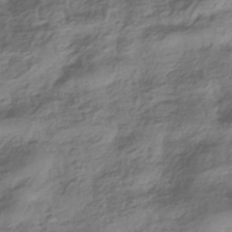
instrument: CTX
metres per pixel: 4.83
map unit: HNhu
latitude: -42.4062
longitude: 99.9367
